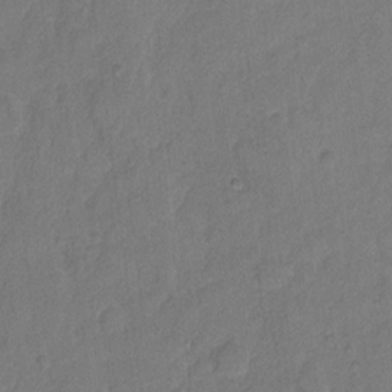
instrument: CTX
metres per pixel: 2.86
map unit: Hto
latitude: 5.8394
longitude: -61.2915
